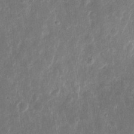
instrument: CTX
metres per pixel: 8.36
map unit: eHh
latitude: 9.9717
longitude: -72.1578
